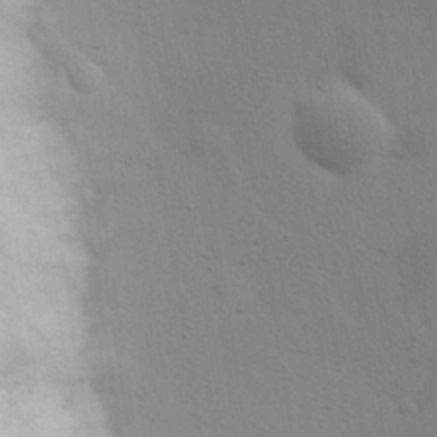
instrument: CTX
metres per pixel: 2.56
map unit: Hve
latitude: 19.1592
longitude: 150.5196
